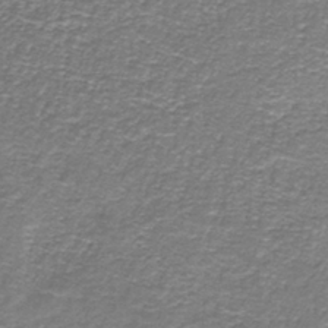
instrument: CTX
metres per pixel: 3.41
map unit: HNb
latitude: -37.1431
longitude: 50.8786
